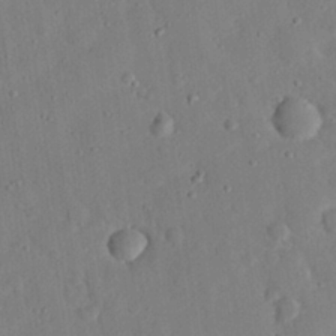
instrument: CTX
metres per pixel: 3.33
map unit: eHh
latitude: 26.4790
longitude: -79.6505
